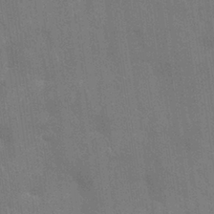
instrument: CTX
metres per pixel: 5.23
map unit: Nhu
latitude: 27.9528
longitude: -64.2900
